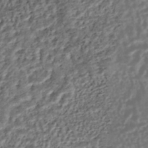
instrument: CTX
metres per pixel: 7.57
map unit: ANa
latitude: -44.9920
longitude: 106.4251
